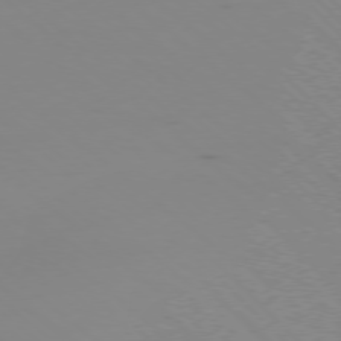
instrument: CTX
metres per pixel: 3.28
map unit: Ap
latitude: -77.5021
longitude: -66.9891
